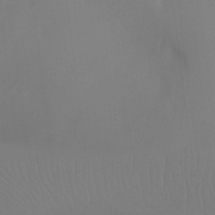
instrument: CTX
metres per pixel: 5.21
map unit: Ht
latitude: -7.4076
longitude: -28.6301
